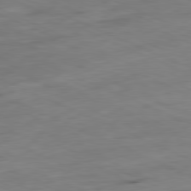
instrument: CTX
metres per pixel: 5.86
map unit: Ap
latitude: -81.5966
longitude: -68.9703
